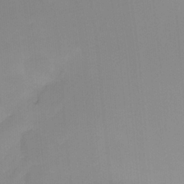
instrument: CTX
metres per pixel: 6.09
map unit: Hto
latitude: -8.4062
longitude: -49.1781
